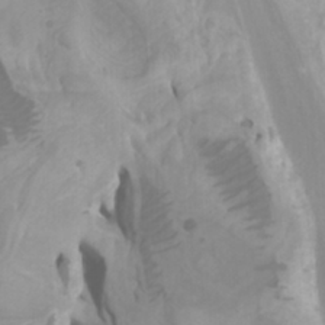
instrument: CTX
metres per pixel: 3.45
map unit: Htu
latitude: -6.0472
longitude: -76.5734
